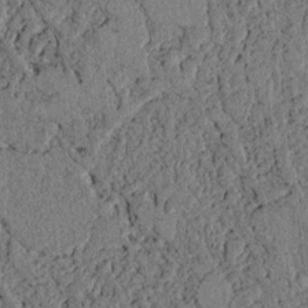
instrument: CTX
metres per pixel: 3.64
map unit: lAvf
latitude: 4.2900
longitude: 158.3684
